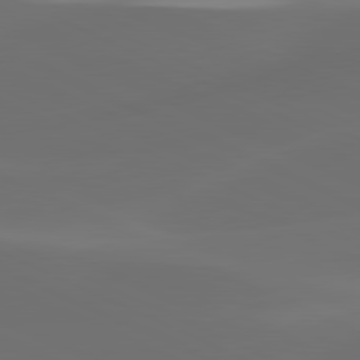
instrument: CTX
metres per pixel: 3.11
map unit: lApd
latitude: 80.5546
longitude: -82.7813
